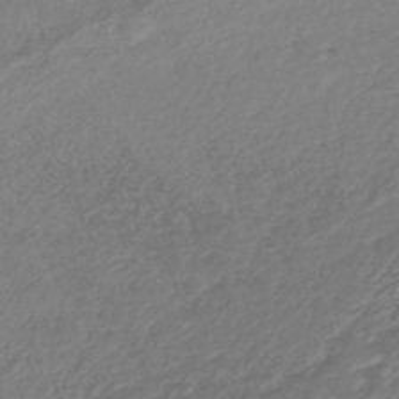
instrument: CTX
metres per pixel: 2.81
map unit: lHb
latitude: -43.3320
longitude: 70.7841
